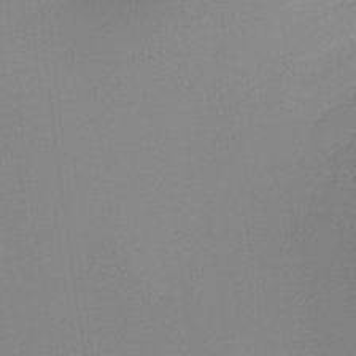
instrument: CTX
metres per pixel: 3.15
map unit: Ht
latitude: -16.5763
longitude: -48.9514
